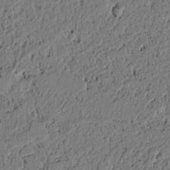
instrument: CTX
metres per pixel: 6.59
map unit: lAvf
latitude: 4.5735
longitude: 165.0298
